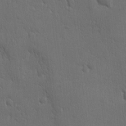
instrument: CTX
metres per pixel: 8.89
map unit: Ave
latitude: -8.1039
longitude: -121.1403
